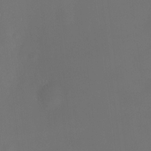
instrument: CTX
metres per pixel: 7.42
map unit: HNhu
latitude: 8.1767
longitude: 11.3510
